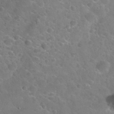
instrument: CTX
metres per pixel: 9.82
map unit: Nhu
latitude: 30.3845
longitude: -52.5168
